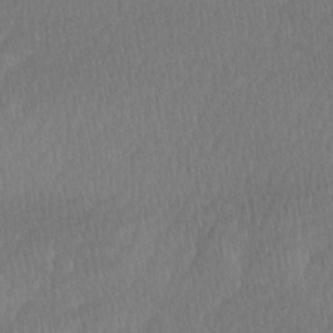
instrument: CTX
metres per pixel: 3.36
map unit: Ave
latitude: -0.5007
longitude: -114.1388
